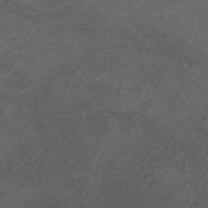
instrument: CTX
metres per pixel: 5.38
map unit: ANa
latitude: 36.1011
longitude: 14.3684
